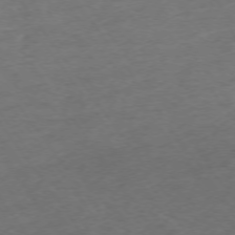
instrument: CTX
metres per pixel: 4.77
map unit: Ap
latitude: -74.6519
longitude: -79.6883
